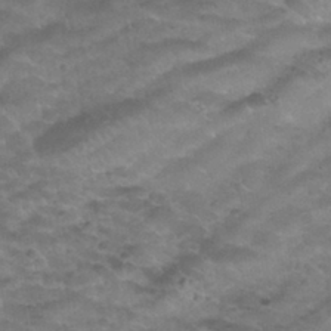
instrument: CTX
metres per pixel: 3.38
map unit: Nhu
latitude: 31.0270
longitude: -52.3845
